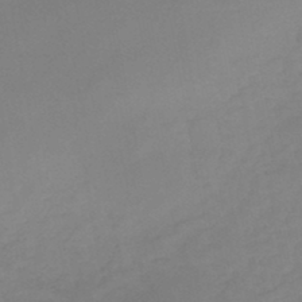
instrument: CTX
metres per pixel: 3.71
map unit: HNb
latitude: -46.0283
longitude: -35.6882
